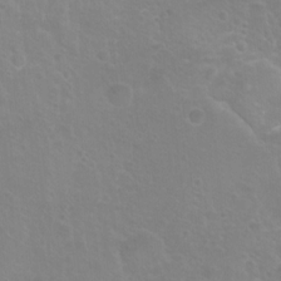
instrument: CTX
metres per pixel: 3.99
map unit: Nhu
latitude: 6.9703
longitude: -19.5749
